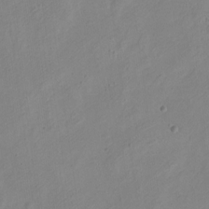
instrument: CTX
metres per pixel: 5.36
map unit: Nve
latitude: -23.7478
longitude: 107.0865
